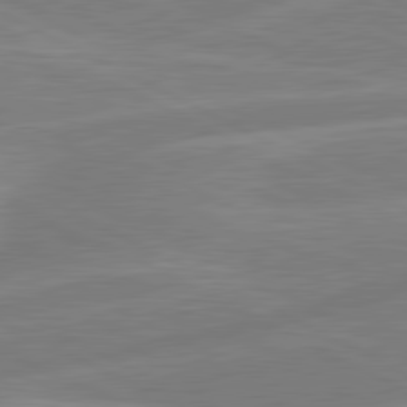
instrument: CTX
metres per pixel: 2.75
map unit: lApd
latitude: 80.9703
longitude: -169.1781
